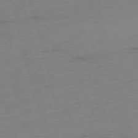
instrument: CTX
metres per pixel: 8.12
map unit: Ap
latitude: -75.8045
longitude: -73.9528
